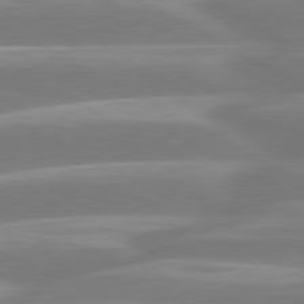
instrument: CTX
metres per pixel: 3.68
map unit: lApd
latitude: 80.7057
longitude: -129.0458
